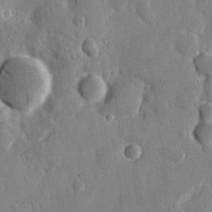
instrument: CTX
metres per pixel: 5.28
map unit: eHh
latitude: 9.5182
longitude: -67.4615
